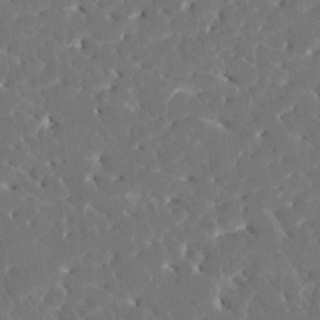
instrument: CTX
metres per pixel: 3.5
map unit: HNhu
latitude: 6.8758
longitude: -5.2159
